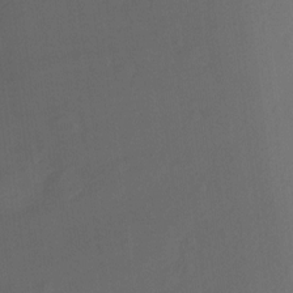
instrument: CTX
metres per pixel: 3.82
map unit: Ht
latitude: -9.6155
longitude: -23.8394
